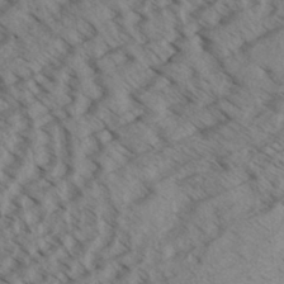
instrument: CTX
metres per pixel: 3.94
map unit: Aa
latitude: 32.7246
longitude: -138.5735
